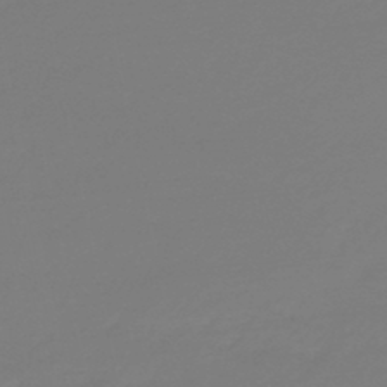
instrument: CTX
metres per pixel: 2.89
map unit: lHb
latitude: -45.9367
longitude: 59.4076
